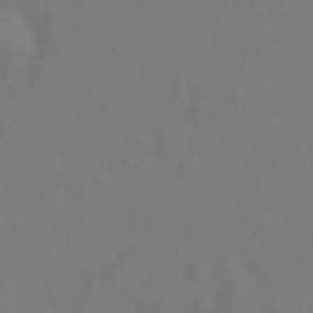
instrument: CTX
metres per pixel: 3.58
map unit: Hto
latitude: 0.0444
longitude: -34.0633
